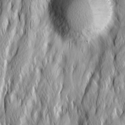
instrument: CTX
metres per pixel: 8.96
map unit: Ave
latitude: 14.9703
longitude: -135.1592
